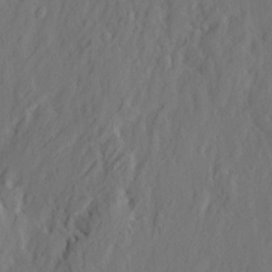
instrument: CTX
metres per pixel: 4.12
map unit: eHh
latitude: 4.3278
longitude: -77.4804
